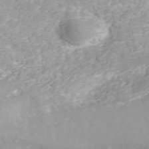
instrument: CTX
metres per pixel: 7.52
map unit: ANa
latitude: 41.0269
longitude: 33.8423
